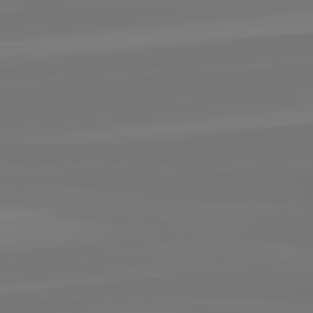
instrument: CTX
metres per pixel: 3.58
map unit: lApd
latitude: 82.4034
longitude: -176.5168
